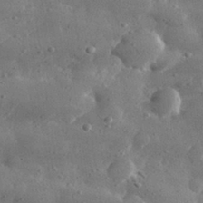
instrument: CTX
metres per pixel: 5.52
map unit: lHvf
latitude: 31.1404
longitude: -88.7625
